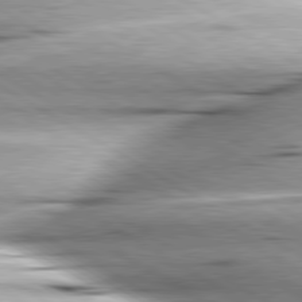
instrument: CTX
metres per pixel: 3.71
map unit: lApd
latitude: 80.1200
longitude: -156.9135
